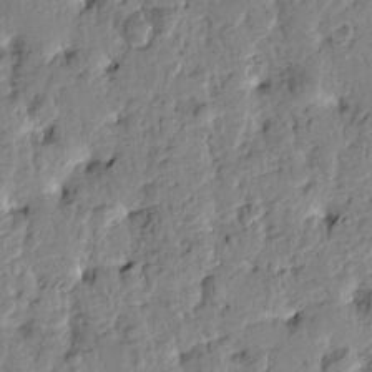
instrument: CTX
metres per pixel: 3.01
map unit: Htu
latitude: -1.4833
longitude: -179.5938
